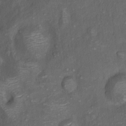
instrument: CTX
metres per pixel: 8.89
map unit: Nhu
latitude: 10.4034
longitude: -26.6869
